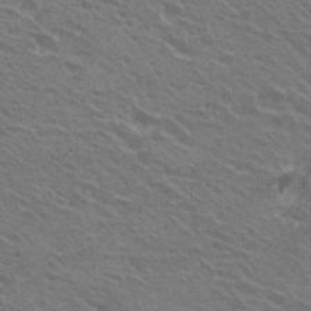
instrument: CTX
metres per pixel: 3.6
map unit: Hto
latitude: 22.9136
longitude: -31.1026
